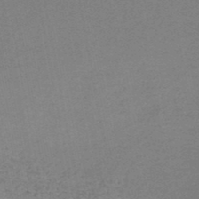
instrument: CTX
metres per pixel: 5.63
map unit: lHb
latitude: -47.1431
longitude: 73.8989
